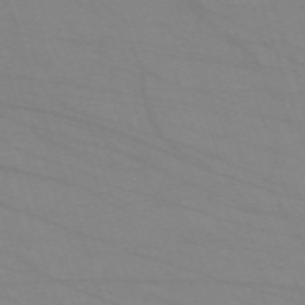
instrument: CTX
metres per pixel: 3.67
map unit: eHh
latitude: -64.1228
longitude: 52.6896
